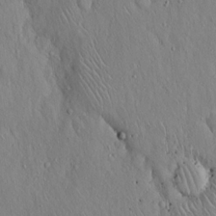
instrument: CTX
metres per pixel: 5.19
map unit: Hto
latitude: 16.9136
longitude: -58.3089
